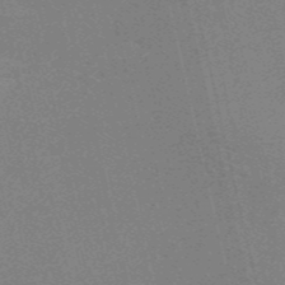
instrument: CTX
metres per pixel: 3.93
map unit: HNb
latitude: -54.3495
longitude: -41.1592
